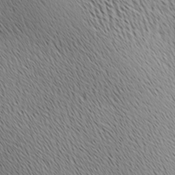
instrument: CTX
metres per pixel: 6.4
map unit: Ave
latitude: 10.5168
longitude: -107.5749
